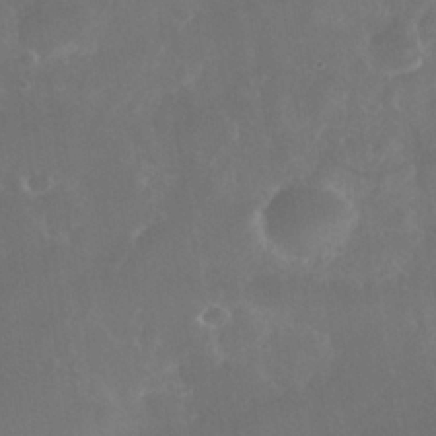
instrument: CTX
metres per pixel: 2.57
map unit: Nhe
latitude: -37.4076
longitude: -113.7449
